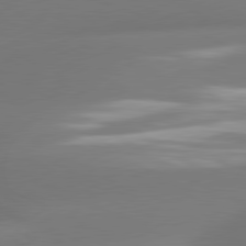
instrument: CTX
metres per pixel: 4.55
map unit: lApd
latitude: 80.6679
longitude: -160.9891
